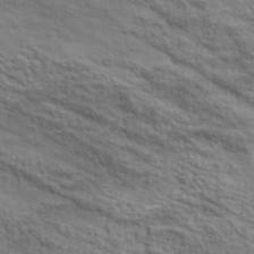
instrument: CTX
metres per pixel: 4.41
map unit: lHvf
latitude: 38.5735
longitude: -89.2915
